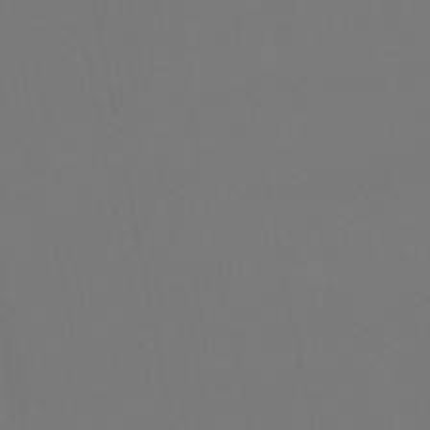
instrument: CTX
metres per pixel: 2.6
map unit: eHb
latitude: -50.6140
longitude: 69.3698
